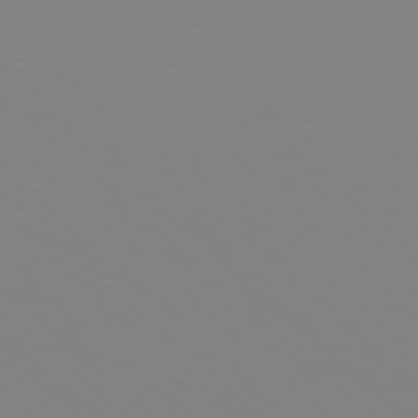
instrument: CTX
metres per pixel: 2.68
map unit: Hpe
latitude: 77.5749
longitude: -132.8380
